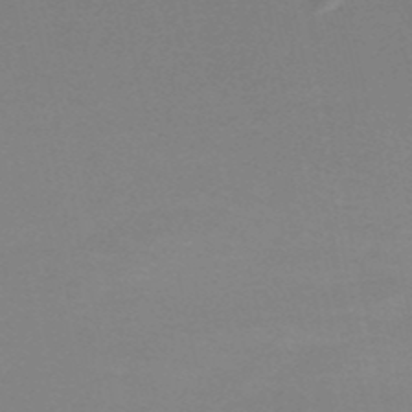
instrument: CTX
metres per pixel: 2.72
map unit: eHh
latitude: -52.0283
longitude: -25.0647
